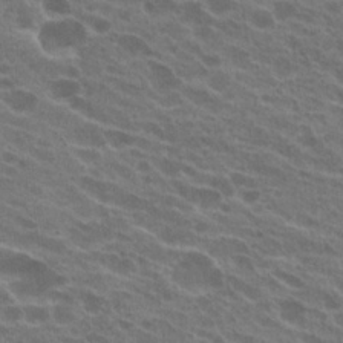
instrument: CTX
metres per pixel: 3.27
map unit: Hto
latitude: 22.4601
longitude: -38.5357
